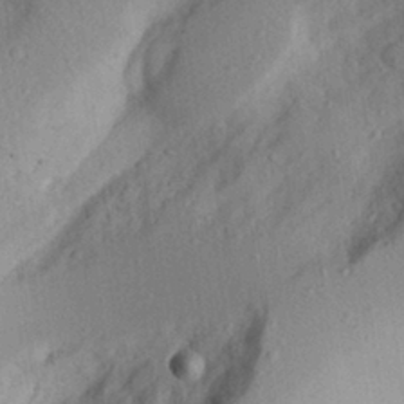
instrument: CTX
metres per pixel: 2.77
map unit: Aa
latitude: 28.6301
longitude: -145.6316
